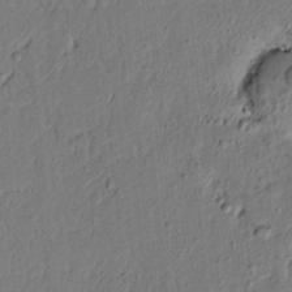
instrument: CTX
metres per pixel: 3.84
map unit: lAvf
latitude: 5.1214
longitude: 165.6722
